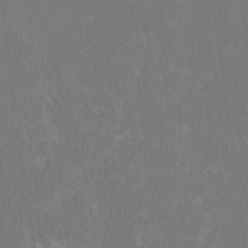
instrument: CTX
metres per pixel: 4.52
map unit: HNhu
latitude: 1.2537
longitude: -0.3467
